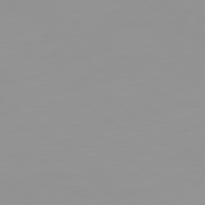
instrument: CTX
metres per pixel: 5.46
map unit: Ap
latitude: -79.7855
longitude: -68.6680
